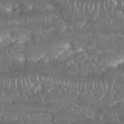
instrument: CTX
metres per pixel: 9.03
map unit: Nhu
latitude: 25.7260
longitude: -60.7624
